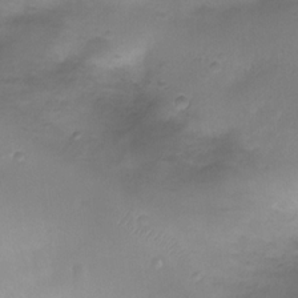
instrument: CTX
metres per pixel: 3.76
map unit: Ht
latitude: 4.2522
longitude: -20.2900
